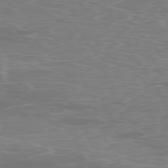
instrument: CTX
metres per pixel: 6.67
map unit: Ap
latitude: -78.6329
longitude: -97.0080
